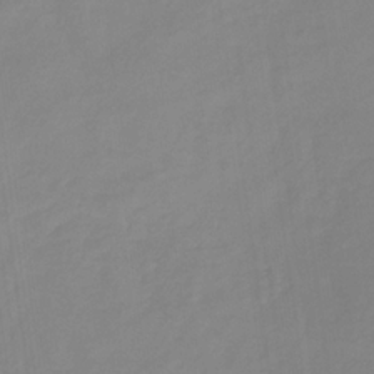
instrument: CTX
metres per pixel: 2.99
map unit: HNb
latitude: -31.5966
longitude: 59.8233
